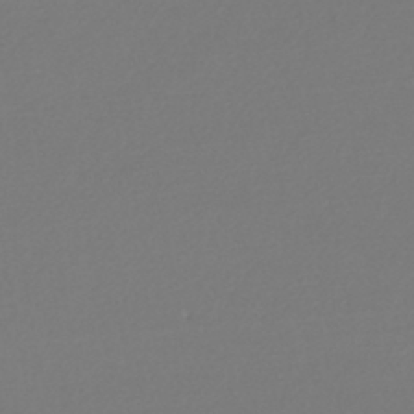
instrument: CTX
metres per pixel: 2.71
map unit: lHb
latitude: -44.9731
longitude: 76.2739
